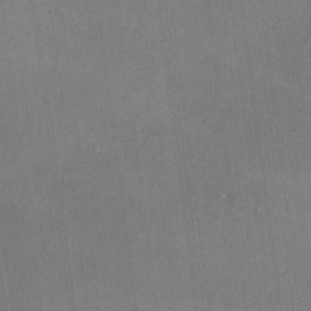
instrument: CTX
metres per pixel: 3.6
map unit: lHvf
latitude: -10.3117
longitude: -101.3293
